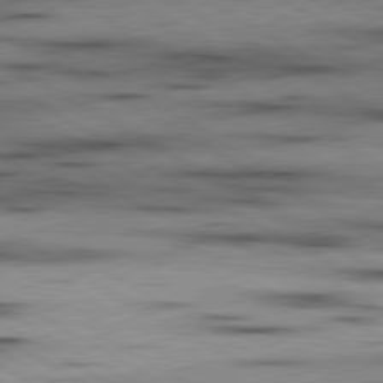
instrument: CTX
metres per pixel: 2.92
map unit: lApd
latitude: 80.0444
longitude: 157.3510
